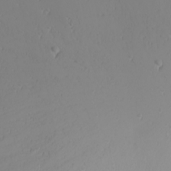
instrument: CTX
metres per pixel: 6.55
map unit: Htu
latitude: -4.1039
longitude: -88.7247
